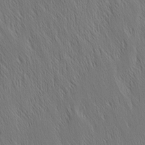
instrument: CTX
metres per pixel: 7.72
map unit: Nhu
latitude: -4.8786
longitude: -151.0080
